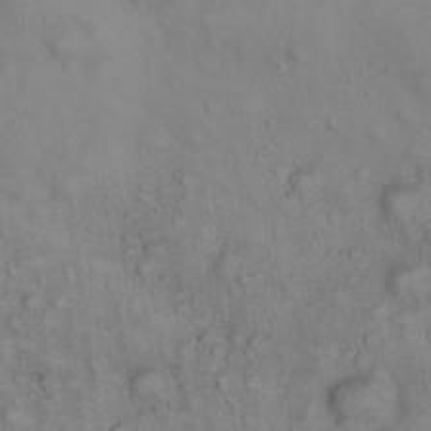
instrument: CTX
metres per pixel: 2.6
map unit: eHh
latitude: 22.7246
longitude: -61.2726
